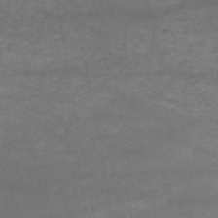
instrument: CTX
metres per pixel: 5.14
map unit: HNb
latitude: -51.5399
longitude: -39.8583
